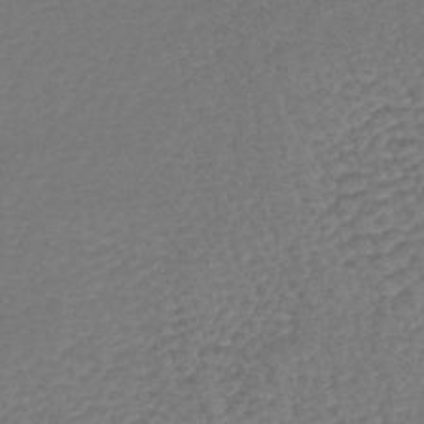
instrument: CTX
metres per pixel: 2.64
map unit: lHb
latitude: -43.0864
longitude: 78.1794
